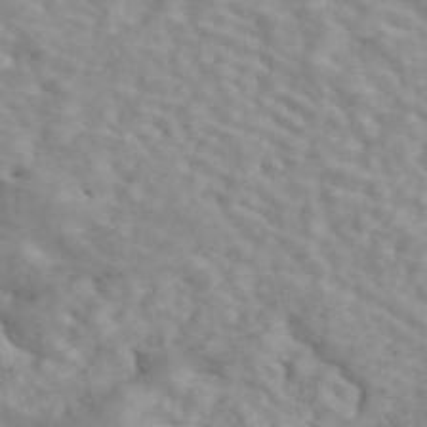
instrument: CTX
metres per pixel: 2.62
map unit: ANa
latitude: 45.8961
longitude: 26.5006
